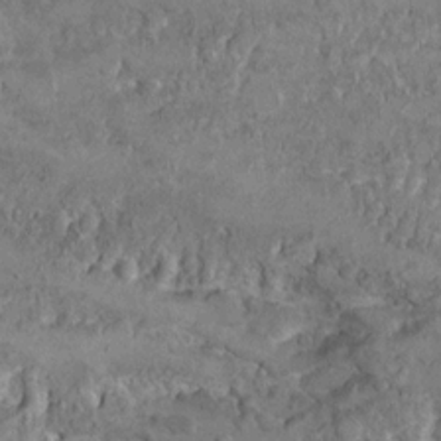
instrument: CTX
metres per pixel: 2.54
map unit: Hto
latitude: 9.5560
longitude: -36.0633
